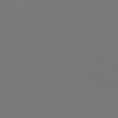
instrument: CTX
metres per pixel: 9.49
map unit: Hpe
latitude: 76.6490
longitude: -130.8191
